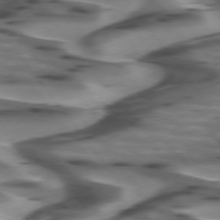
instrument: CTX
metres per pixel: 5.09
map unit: lApd
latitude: 74.7813
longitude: -58.3845
